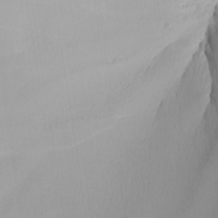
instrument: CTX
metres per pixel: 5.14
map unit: Nhu
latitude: -7.7855
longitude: -95.1592
